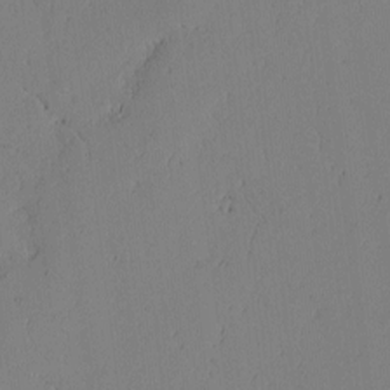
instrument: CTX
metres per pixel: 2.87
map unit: lAvf
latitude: -1.8801
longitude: -106.3467
